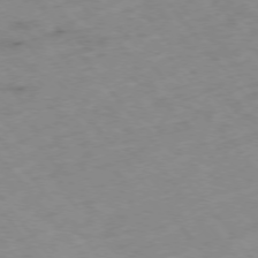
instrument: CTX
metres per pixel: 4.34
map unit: Hpe
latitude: -76.1984
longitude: -18.7057
